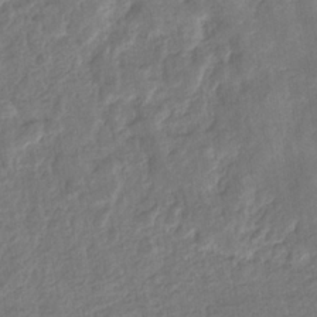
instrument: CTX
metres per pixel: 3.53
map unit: eHb
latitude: -34.1984
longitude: 76.8975
